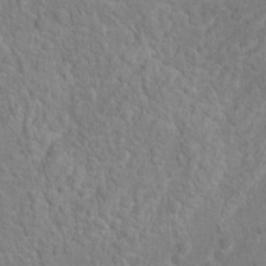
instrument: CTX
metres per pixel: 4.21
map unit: Hto
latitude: 17.1970
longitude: -41.8394
